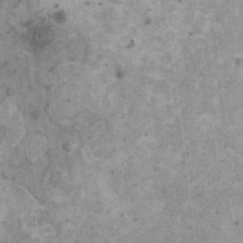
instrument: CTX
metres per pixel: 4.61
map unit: HNhu
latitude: 0.2711
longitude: 4.0094
